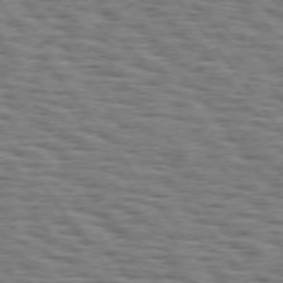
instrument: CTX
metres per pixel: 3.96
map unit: Hpe
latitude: 74.7813
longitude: -152.9136
